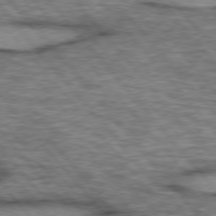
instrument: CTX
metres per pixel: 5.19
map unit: lApd
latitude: 75.7450
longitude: -49.3860
